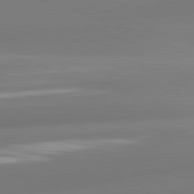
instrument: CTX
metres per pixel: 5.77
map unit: lApd
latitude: 81.2915
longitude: -161.8961
